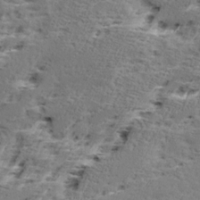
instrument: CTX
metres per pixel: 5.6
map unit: Ave
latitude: 16.6491
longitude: -137.7450
